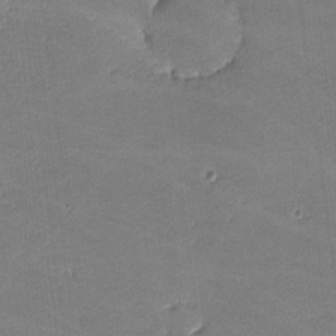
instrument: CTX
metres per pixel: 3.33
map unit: lHvf
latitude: -11.4832
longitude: -104.0633
